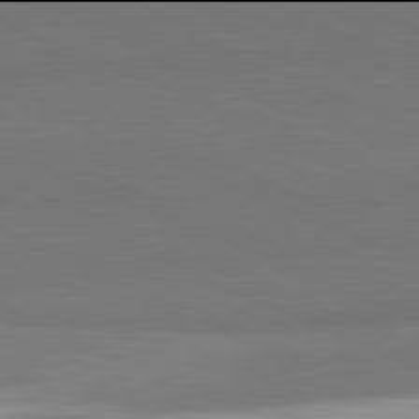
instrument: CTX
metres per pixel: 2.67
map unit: lApd
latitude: 81.9906
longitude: 150.1984
